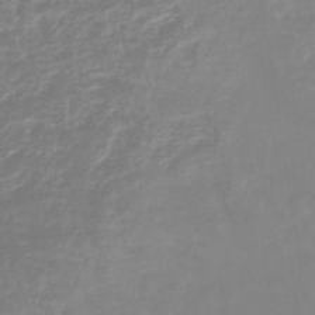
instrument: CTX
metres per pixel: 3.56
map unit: lHb
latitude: -44.4818
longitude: 78.9730
